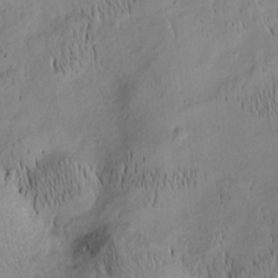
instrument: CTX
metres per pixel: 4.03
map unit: Nhu
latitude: -7.3698
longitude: -152.4790
